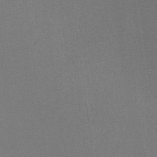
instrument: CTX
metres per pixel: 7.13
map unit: lHb
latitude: -35.9178
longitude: 68.2739
